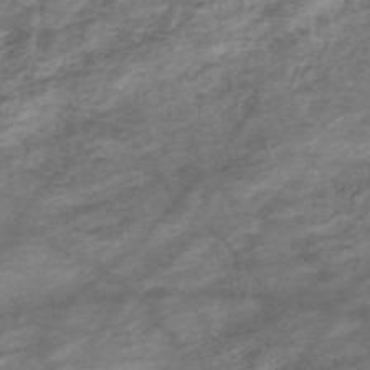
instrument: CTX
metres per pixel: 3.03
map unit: HNhu
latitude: -47.3320
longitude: 28.3495
